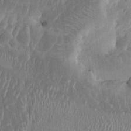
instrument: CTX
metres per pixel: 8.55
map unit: HNhu
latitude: 4.2145
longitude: -6.3656
